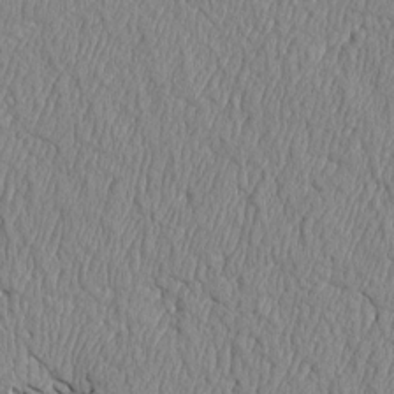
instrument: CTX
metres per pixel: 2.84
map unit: Htu
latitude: 3.7071
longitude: 150.5196
